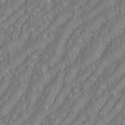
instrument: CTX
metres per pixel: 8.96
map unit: eHh
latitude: 35.2726
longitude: -133.3860
